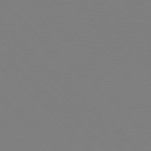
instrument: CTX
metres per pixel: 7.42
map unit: Hpe
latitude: 78.1011
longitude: -162.1200
